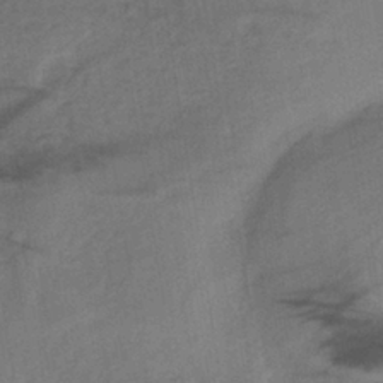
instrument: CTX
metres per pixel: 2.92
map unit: lHb
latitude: -38.0283
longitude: 72.3873
